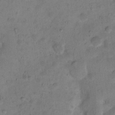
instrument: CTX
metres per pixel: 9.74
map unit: Ht
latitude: 15.2348
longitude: -41.1781
